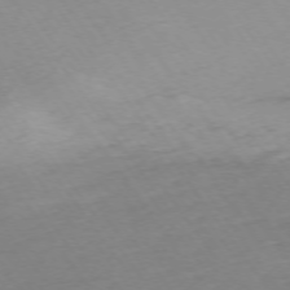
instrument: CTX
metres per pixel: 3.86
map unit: Ap
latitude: -74.6141
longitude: -80.9136
